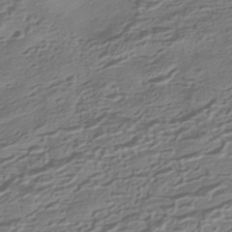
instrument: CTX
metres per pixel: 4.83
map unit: HNhu
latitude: -42.5951
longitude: 100.6140
